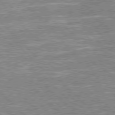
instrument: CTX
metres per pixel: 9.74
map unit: Hpe
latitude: 77.3292
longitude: -135.7638
